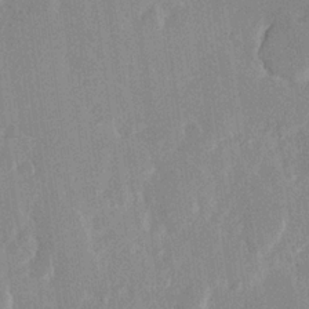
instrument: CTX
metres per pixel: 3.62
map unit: Hve
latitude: 23.9339
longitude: 145.4454
